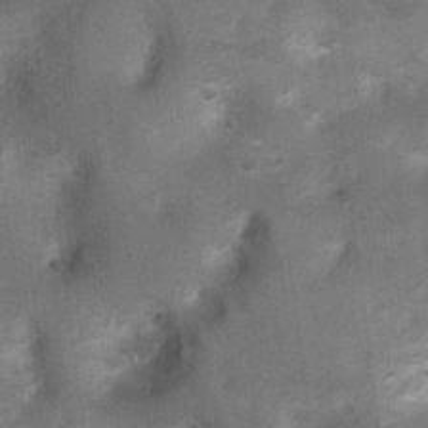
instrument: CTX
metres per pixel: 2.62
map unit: Ht
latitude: 4.2333
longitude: -28.5734
